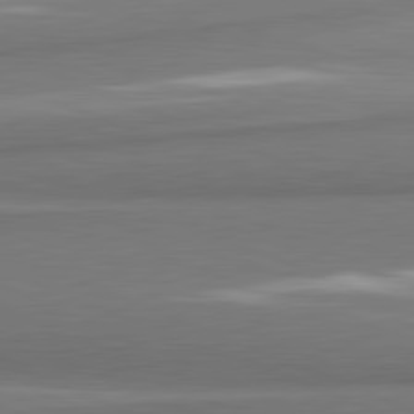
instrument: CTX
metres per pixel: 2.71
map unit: lApd
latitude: 81.9339
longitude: 173.8233
